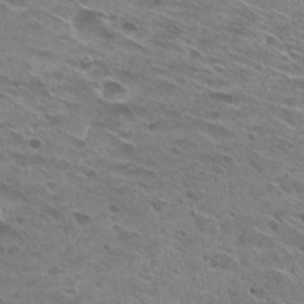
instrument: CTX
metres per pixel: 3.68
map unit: Hto
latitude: 29.7072
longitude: -45.5182
